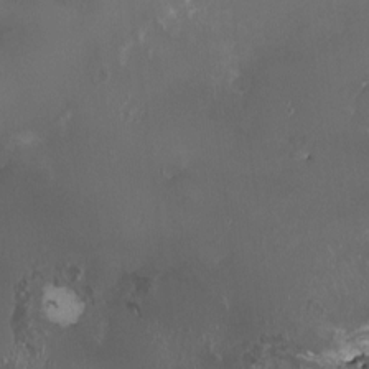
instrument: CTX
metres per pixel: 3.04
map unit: HNhu
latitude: 0.8569
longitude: 5.8233
